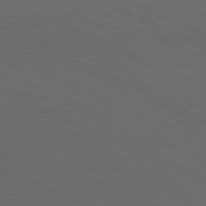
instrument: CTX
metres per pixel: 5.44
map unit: Hpe
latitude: -81.5588
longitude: 15.2187
